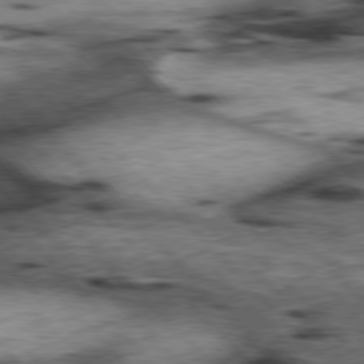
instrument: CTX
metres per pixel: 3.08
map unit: lApd
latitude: 77.2726
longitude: -49.7639
